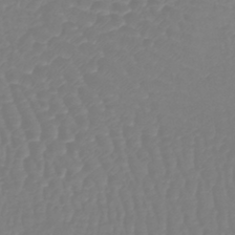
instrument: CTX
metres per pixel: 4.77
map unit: lHb
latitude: -41.9367
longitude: 67.5777
